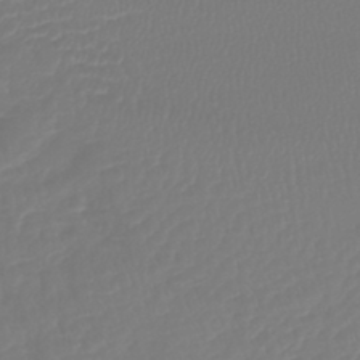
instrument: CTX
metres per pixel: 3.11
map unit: lHb
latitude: -42.5384
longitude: 77.4076
